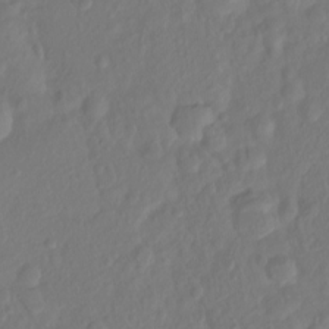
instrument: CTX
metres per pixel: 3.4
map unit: Ht
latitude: -14.1606
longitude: -57.0836
